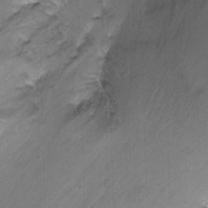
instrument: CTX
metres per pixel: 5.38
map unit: Nhu
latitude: -7.6344
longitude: -43.7072
